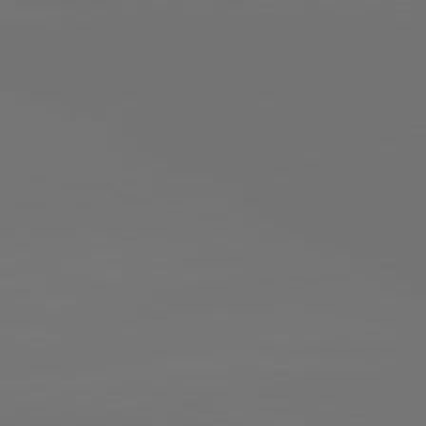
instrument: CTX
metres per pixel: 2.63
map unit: lApd
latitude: 81.8205
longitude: -153.1403
